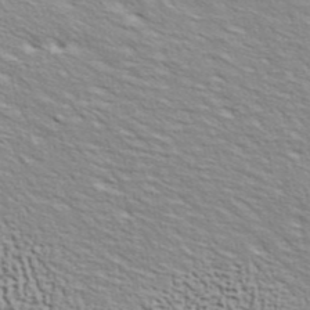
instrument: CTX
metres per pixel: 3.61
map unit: ANa
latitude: 40.9891
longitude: 29.5777
